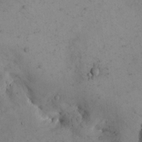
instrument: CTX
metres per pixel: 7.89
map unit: eHh
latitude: 15.3482
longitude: -67.5371
